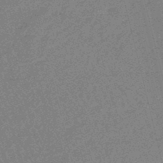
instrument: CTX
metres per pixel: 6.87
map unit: eHb
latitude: -48.4629
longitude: 86.8408
